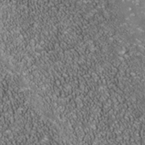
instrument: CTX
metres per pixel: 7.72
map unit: Nhe
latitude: -38.1795
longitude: -87.6505
